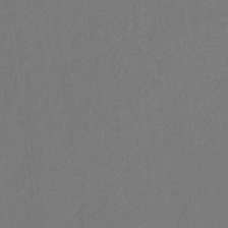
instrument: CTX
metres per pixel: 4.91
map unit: eHb
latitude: -30.5385
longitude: 67.8422
